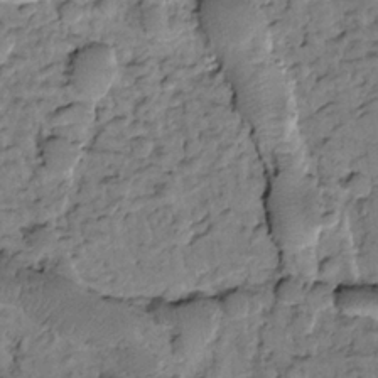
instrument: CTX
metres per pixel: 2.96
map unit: Htu
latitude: -2.3306
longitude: 173.1431
